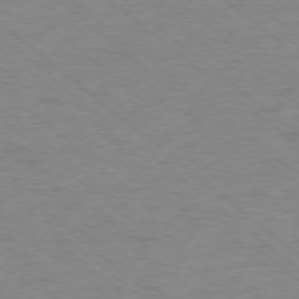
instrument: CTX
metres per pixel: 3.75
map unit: Ap
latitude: -77.6344
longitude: -76.7813
